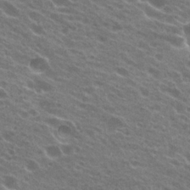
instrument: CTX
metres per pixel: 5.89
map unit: Hto
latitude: 23.7072
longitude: -38.2333
